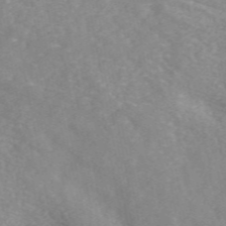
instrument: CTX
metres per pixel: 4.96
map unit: eAb
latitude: 49.2726
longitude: 118.8408
